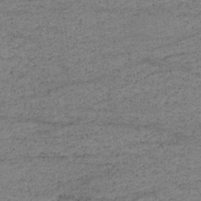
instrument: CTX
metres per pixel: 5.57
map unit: lHb
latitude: -34.3306
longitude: 70.8786
